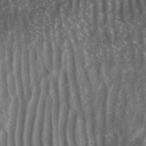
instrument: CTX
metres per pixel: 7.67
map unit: eHh
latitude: 33.6127
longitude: -140.1766
